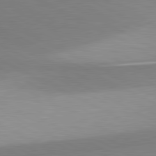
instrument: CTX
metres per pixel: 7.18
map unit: lApd
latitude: 80.9703
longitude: 157.5777
